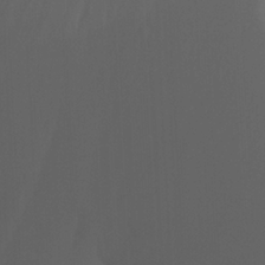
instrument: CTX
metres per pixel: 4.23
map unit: Nhu
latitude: 20.9136
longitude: -73.4616
